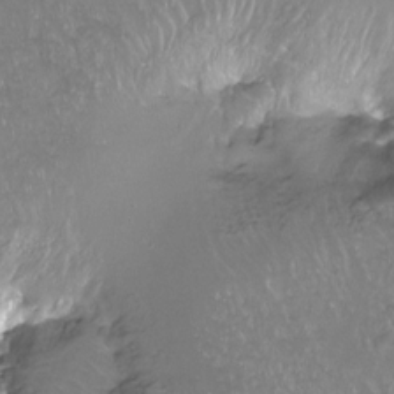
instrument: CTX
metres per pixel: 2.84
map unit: Hto
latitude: -13.8234
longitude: -42.2901
